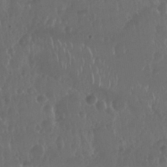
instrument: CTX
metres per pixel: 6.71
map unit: Nhu
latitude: 29.0458
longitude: -57.0269
